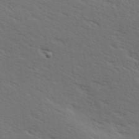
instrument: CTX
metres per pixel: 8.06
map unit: Hve
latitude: 24.3656
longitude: -97.8772
